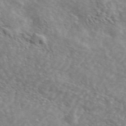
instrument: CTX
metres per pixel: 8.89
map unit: ANa
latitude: 44.1389
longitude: -85.1592
